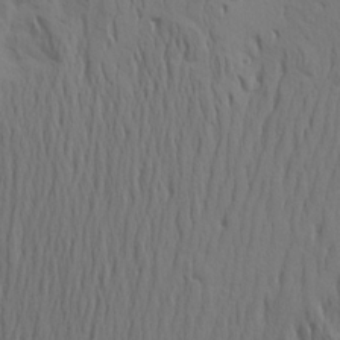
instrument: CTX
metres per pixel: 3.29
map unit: Aa
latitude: 18.0444
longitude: -144.7057
